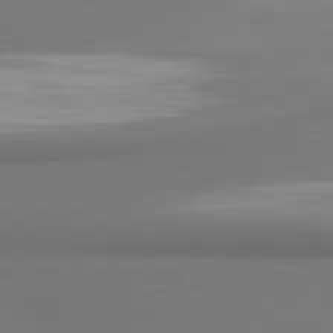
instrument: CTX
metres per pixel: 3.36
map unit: lApd
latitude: 81.4048
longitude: 172.6896
